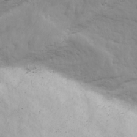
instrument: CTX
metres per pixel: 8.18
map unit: Ave
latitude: 18.6112
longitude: -133.3671
